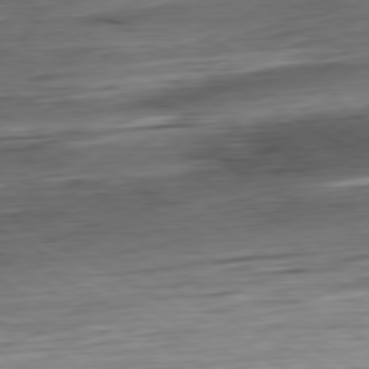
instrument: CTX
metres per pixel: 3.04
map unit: Hpe
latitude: -80.6330
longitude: 20.9541
